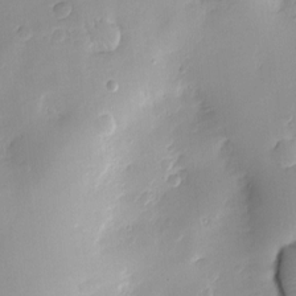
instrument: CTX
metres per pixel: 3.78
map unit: Nve
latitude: -8.7085
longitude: 174.6329
